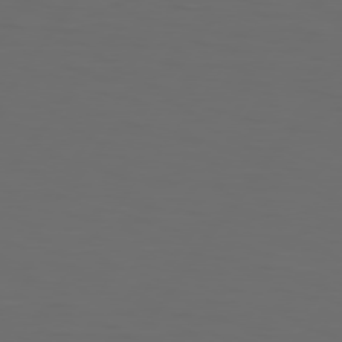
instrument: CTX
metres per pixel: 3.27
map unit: Hpe
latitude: 75.2726
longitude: -125.3670
